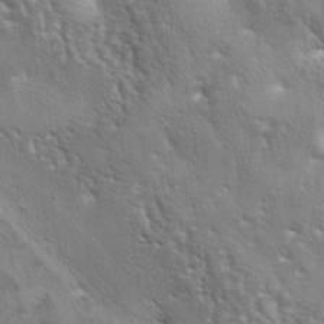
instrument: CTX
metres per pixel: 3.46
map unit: lAa
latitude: -6.1228
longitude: -125.7072
